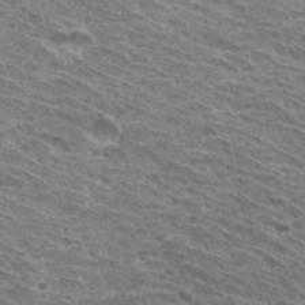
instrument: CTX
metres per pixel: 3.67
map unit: Hto
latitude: 32.9136
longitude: -40.4789
